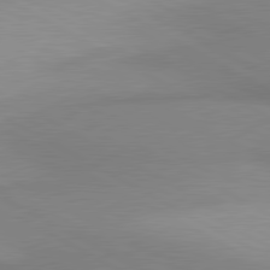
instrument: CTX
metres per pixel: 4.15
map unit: lApd
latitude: 80.8002
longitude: 158.6896
